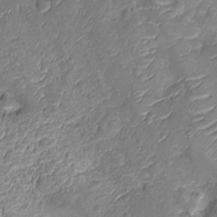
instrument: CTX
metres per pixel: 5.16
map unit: Nhu
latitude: -12.5574
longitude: -23.1781
